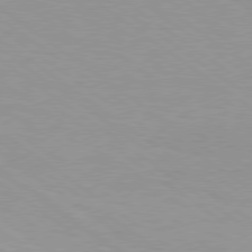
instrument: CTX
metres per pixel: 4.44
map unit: Hpe
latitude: 78.7247
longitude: -122.7057
